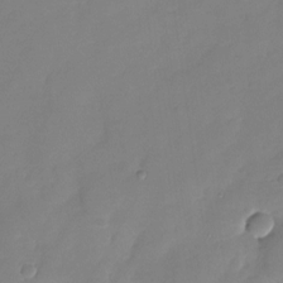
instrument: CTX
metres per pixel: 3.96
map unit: Nhu
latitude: -28.1228
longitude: -64.8947
